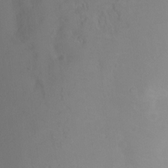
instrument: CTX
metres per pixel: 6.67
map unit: Ht
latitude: -0.4251
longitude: -35.1781
